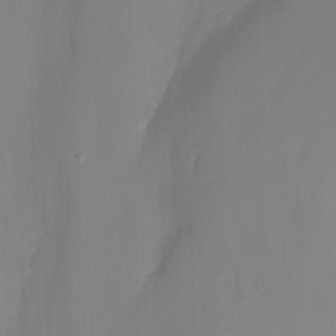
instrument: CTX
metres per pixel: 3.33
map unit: Nhu
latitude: -15.5777
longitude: -56.7435
